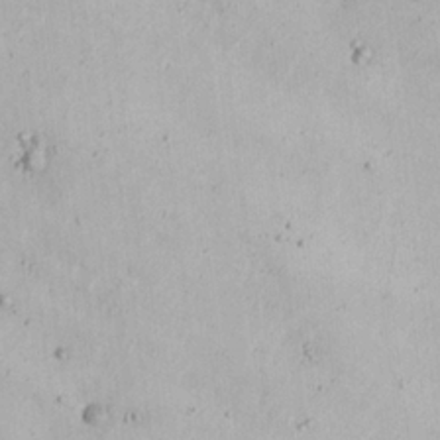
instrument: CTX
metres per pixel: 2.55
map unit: Nhu
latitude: 20.7435
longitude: -72.4790
